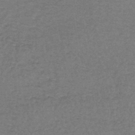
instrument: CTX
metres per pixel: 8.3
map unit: lHb
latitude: -43.2753
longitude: 66.6518
